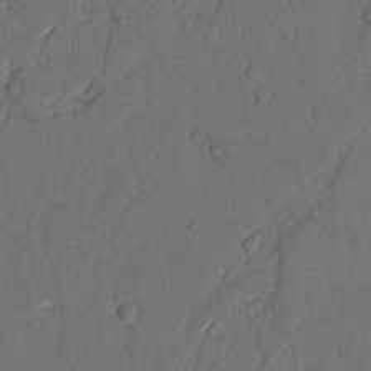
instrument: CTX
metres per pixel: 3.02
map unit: Nhu
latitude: 21.4805
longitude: -75.1970
